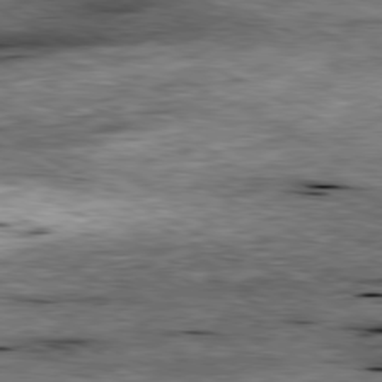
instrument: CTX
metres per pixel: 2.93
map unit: Ap
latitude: -81.0298
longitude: -89.4427
